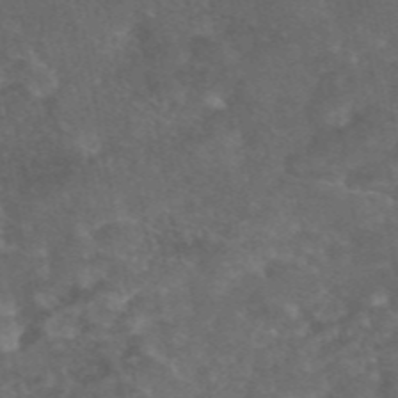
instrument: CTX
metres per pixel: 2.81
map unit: eAb
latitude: 46.1200
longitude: 114.3306
